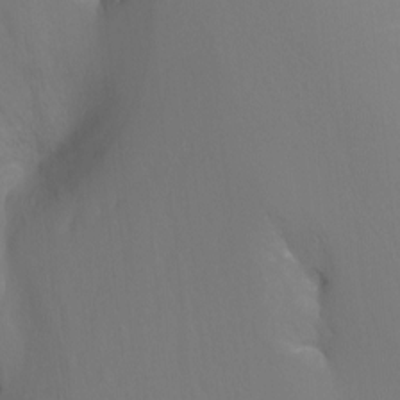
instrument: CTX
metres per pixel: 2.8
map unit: Nhu
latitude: -8.9353
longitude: -40.7624
